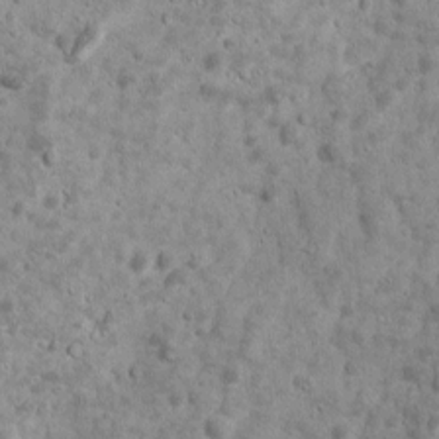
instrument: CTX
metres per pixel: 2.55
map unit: Ave
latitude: 16.9703
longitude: -134.2333
